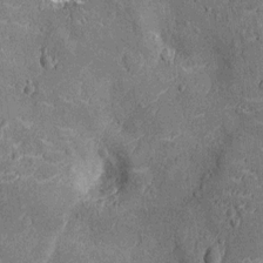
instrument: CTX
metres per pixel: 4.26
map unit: Nhu
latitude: -13.0675
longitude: -23.7261
